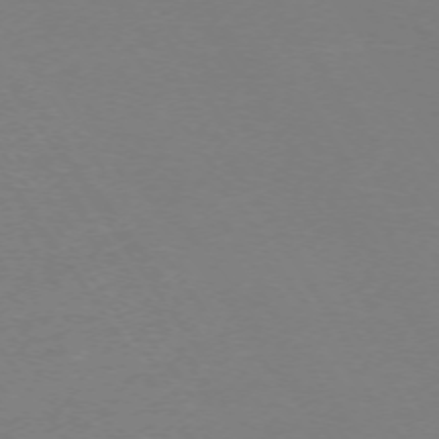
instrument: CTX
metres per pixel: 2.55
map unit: Ap
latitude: -73.6155
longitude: -85.2537
